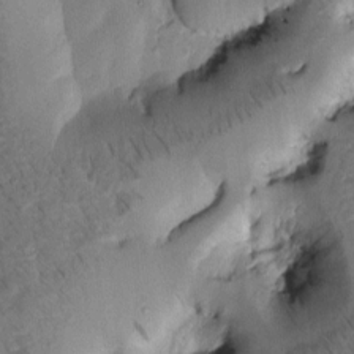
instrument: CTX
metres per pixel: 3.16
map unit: Htu
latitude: -3.0864
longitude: 169.5021
